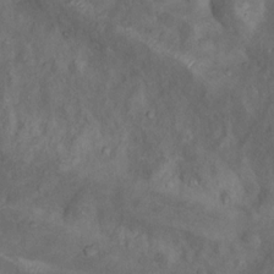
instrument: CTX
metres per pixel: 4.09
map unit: Nhu
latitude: 10.7624
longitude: -26.7813
